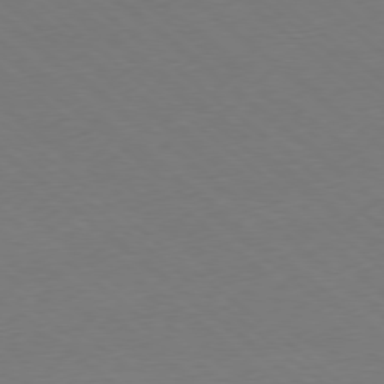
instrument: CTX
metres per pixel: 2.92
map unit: Ap
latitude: -78.4629
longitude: -56.5923
